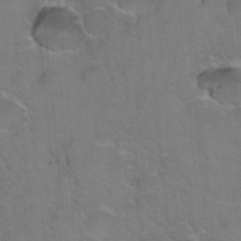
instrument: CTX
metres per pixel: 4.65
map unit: Hto
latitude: 36.3656
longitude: -46.6680
